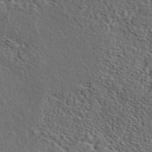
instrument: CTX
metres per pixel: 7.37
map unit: eAb
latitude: 43.9150
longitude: 112.7463
